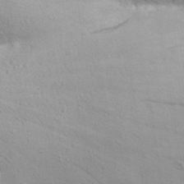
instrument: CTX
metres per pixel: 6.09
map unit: eHh
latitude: 24.6490
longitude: -72.5735
